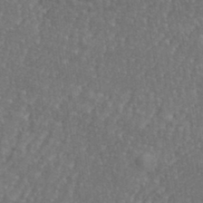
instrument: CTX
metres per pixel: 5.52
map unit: eHh
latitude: 35.4048
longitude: -133.6694
